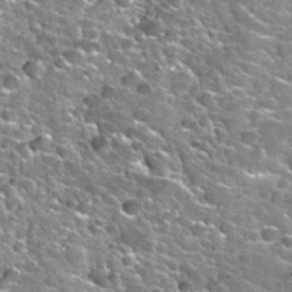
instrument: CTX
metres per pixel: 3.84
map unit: Nhu
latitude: 32.4223
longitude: -52.4223
